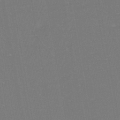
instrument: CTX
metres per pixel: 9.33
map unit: eHh
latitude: -44.7274
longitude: -28.8191
